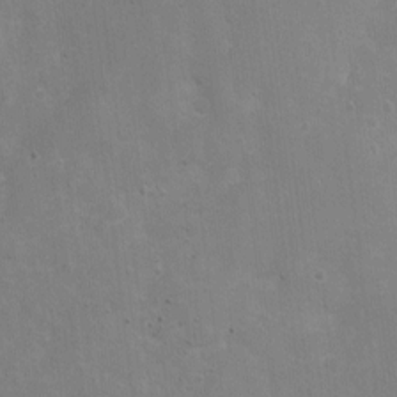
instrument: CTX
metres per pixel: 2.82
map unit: Nhu
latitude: 2.3278
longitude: -16.8946
